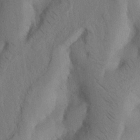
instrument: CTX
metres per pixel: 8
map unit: Nhu
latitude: 20.0444
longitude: -75.7828
